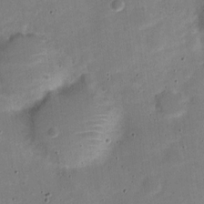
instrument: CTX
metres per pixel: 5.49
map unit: Nve
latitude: -22.2551
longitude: 104.8408
